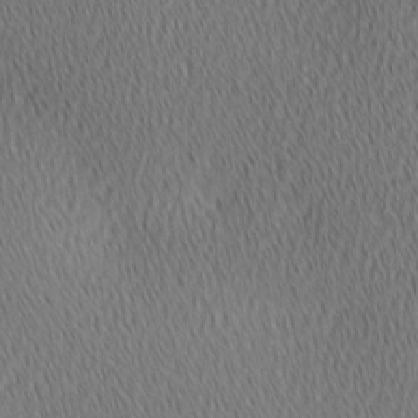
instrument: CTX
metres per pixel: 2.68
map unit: Ave
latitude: 2.1766
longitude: -115.0080
